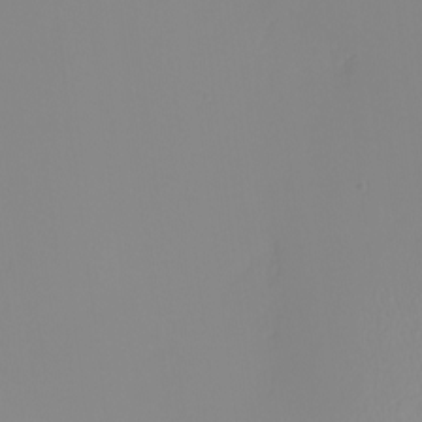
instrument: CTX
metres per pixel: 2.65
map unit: eHh
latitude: -5.4832
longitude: -86.2333
